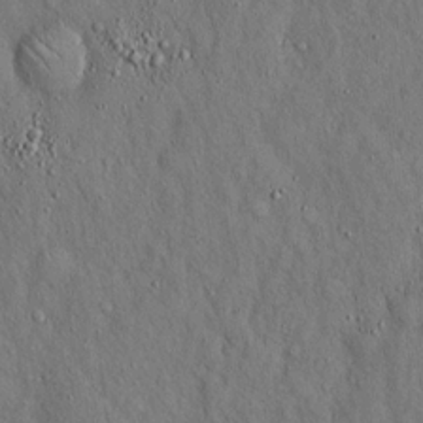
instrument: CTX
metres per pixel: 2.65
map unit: Hto
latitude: 15.4805
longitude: -58.3656
